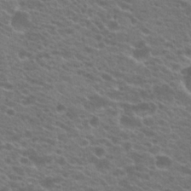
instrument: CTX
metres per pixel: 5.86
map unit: Hto
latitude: 21.1214
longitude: -37.9150
